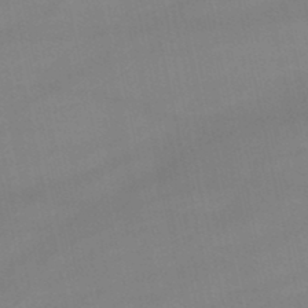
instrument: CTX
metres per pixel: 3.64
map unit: lHb
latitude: -46.7841
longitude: 70.2929
